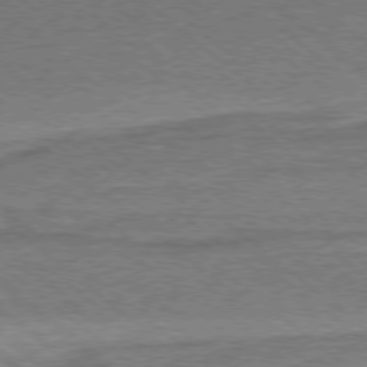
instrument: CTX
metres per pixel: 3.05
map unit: Ap
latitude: -78.8786
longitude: -101.3860
